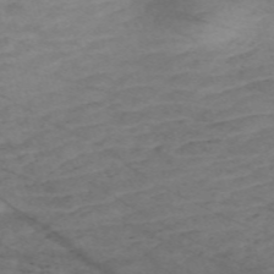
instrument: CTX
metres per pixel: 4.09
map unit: Nve
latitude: -59.3320
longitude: 61.2187
